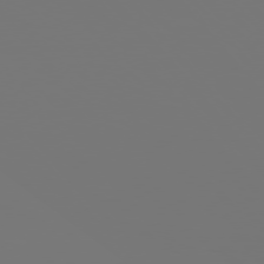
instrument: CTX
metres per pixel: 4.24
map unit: Hpe
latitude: 76.2333
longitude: -135.2159
